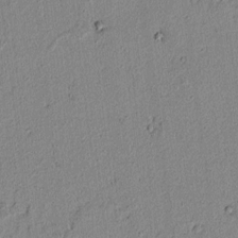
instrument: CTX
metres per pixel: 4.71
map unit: lAvf
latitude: 6.8758
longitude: 168.5006
